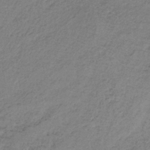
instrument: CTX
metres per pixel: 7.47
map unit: HNb
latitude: -32.0661
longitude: 62.9352
